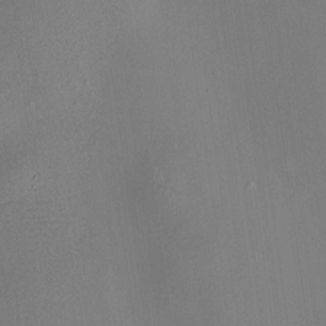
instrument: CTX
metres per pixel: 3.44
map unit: HNhu
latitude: 8.7435
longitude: 14.3684
